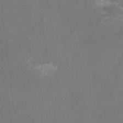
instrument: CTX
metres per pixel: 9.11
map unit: Htu
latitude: -13.5021
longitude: -48.8191
